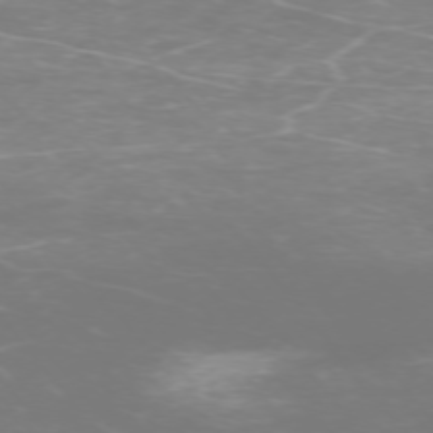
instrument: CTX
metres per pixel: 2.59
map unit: Ap
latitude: -74.7464
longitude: -76.9891
